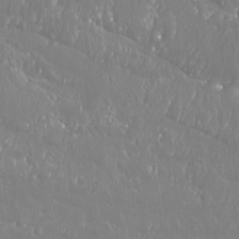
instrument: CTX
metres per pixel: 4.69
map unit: Ht
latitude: -15.6722
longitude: -44.2333
